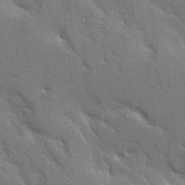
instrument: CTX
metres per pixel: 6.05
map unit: Ave
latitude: 9.8772
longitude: -102.7057
